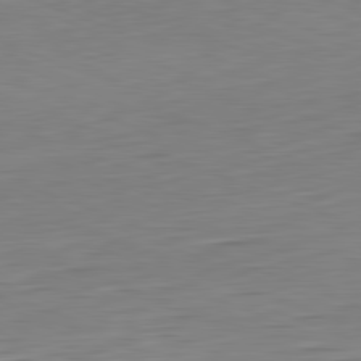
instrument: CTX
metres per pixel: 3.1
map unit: Hpe
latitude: -81.8612
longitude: 9.7666
